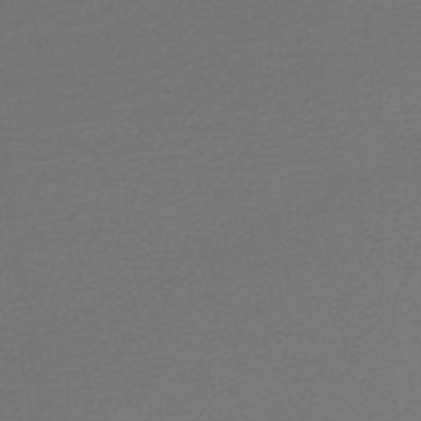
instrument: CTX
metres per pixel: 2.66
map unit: lHb
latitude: -44.9353
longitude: 75.0676
